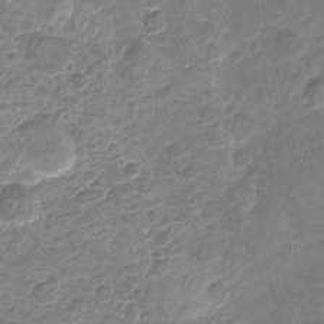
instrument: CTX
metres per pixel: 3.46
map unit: Nhu
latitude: -17.3510
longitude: -56.7813
